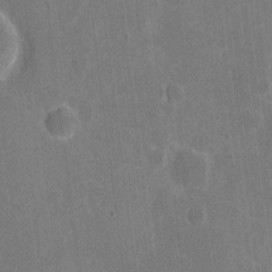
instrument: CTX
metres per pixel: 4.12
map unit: eHh
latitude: 6.0822
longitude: -67.1403
